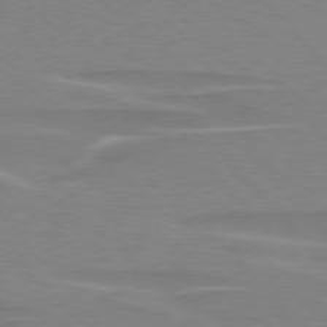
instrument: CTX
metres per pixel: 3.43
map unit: lApd
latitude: 75.8017
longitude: -81.3482
